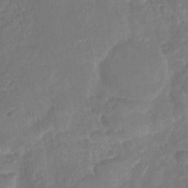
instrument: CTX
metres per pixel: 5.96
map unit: Nhu
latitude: -29.4832
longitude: -63.0837
